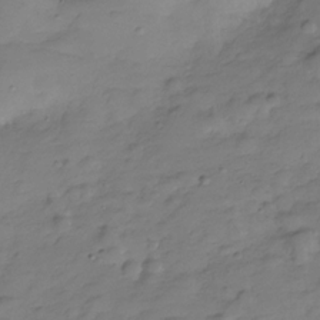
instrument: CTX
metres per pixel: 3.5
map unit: Hve
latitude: -28.7463
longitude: 94.3495
